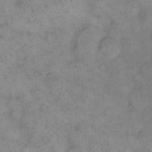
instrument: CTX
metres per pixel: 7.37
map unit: eHh
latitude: 15.1026
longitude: -65.8583
